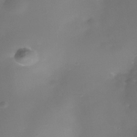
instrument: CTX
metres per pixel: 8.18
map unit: Nhe
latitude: -36.8030
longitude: -117.8206
